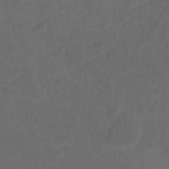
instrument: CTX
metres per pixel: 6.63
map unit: Ht
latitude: -9.8989
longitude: -35.6694
